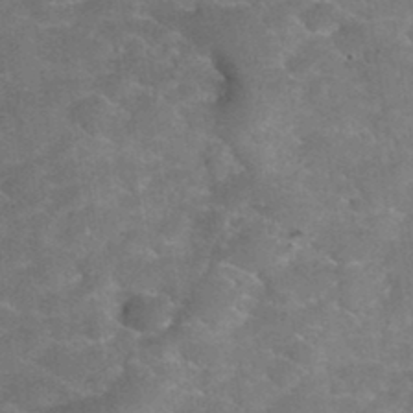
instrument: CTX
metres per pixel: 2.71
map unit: Hto
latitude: 35.0458
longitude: -52.9891
